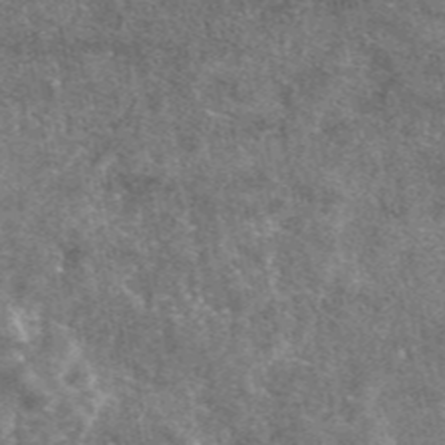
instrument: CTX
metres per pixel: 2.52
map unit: eAb
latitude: 47.3104
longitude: 122.1984
